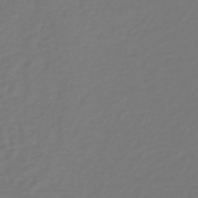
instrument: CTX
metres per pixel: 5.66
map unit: lHb
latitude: -38.9164
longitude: 62.9541
